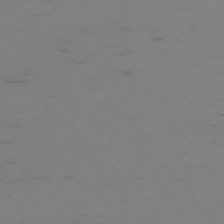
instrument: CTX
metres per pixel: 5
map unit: Ap
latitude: -76.2928
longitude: -65.6694
